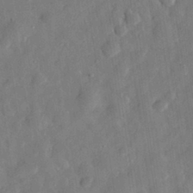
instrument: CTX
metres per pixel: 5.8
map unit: eHh
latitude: 30.6680
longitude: -74.9325
